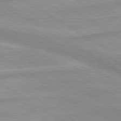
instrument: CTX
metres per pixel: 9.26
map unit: lApd
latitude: 80.1200
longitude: -172.7246
